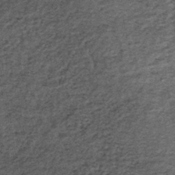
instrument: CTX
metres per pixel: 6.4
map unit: lHb
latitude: -39.3509
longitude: 66.2173
